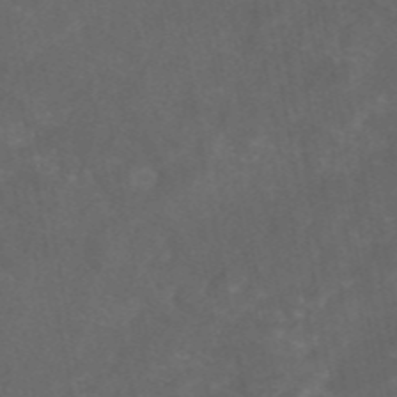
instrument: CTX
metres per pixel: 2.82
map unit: eAb
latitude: 46.5546
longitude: 125.8800
